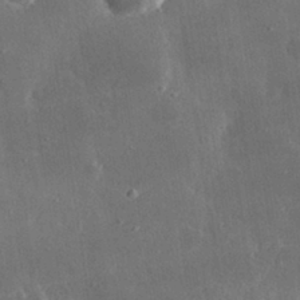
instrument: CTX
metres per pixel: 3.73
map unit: lHvf
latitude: 31.0459
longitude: -92.9135
